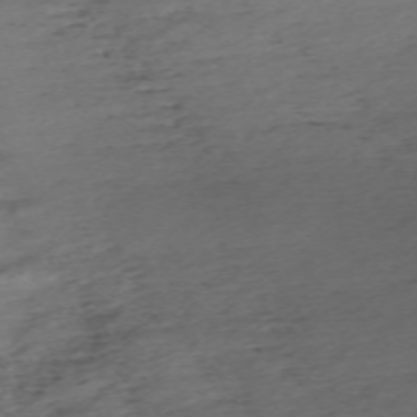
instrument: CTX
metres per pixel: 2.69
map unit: Nhu
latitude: -67.0297
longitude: 39.4832
